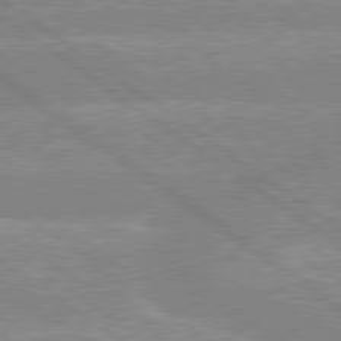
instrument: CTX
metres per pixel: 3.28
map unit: lApd
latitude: 79.3671
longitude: -157.0458
